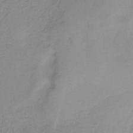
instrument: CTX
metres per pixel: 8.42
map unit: HNb
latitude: -33.7478
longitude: 53.7288
